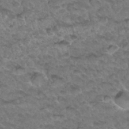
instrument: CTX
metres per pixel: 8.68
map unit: Hto
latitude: 33.9717
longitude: -48.0633
